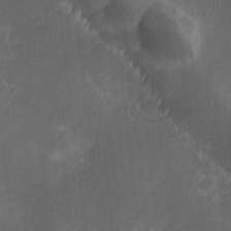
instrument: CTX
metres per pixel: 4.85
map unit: Ave
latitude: -0.3307
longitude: -113.7072
